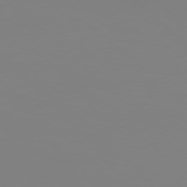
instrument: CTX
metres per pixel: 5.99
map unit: Hpe
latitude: 77.3103
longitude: -133.0270
